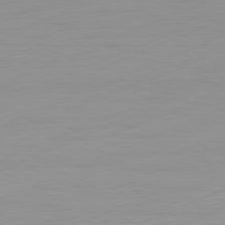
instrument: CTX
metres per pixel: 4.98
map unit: Ap
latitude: -81.8234
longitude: -86.0633
